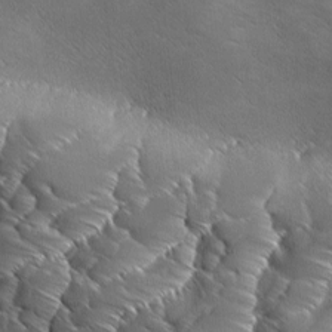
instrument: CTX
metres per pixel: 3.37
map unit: Ave
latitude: 1.0836
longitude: -113.9717
